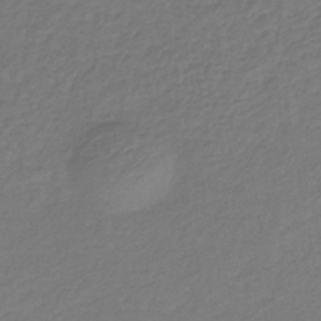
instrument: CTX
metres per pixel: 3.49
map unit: HNb
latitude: -34.5763
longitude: 52.4818
